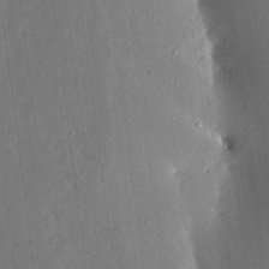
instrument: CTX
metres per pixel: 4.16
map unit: Aa
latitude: 15.5372
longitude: -148.9325
